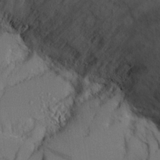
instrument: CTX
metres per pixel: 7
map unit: Aa
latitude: 26.0822
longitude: -132.3089
